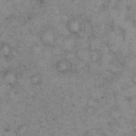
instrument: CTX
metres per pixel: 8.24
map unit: eHh
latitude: 20.5735
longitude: -59.3293
